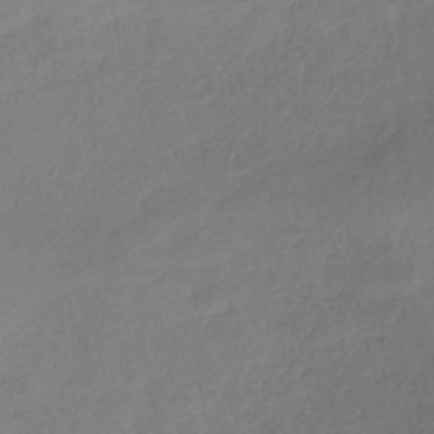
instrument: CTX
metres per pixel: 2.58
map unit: lHb
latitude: -39.2943
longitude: 74.8597
